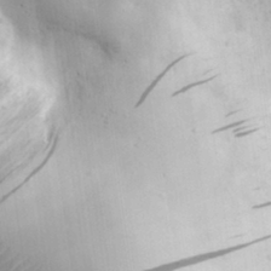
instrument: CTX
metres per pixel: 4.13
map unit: eHh
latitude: 31.1404
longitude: -73.5560
